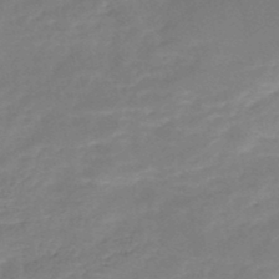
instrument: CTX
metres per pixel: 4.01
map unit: HNb
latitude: -49.2754
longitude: -39.4993
